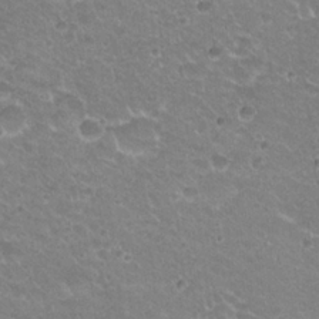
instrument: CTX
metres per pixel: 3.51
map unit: Hto
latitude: 20.9136
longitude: -33.0836
